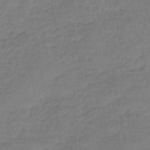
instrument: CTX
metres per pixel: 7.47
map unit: eHb
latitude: -46.1228
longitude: 80.4440
